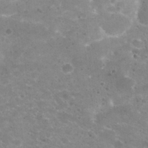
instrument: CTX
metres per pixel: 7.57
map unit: Nhu
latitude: 29.4804
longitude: -49.3482
